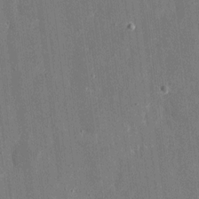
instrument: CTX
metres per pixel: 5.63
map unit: eHh
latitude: 7.5938
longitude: -68.0633
